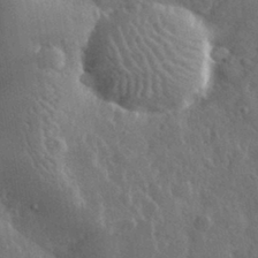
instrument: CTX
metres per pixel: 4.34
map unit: lHvf
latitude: 33.2159
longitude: -85.9717
